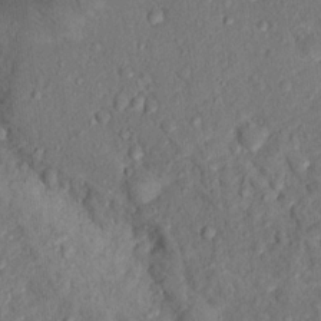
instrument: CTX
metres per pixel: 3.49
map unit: Hto
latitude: 15.4805
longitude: -30.7247
